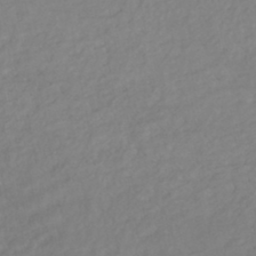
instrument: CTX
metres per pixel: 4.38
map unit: HNhu
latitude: -44.2740
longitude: 103.1998
